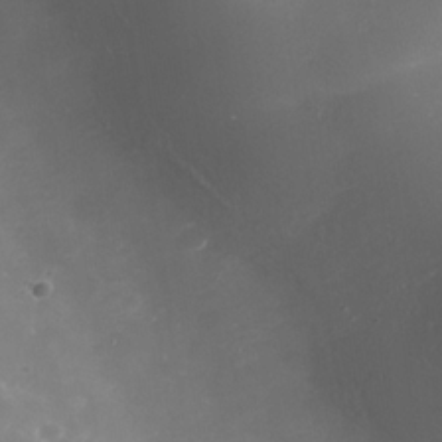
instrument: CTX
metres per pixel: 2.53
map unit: Nhe
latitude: -35.7667
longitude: -90.9703
